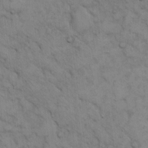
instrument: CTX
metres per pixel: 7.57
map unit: Hto
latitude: 12.8758
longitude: -60.5923
